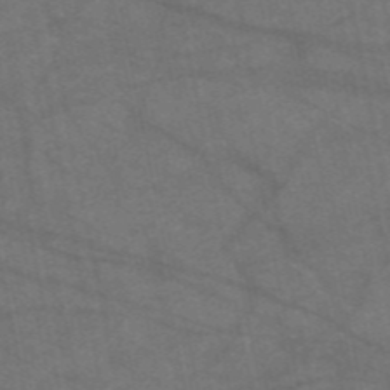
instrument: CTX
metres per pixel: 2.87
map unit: HNb
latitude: -55.2376
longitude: -39.8583
